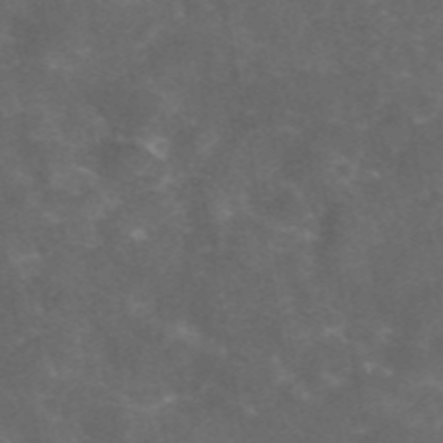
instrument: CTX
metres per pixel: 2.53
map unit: eAb
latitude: 46.3090
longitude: 125.8611
